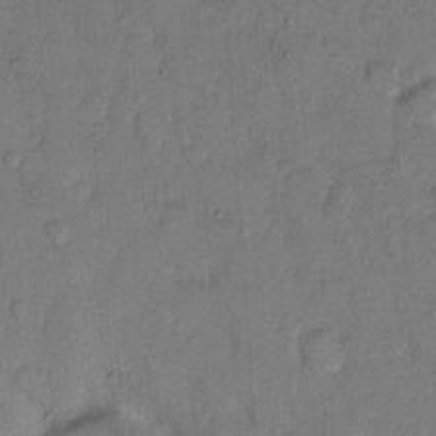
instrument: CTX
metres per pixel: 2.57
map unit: eHh
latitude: 9.9150
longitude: -61.7071
